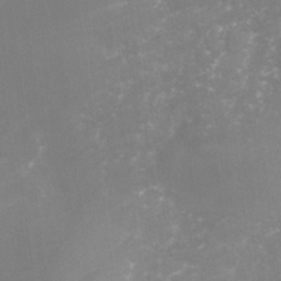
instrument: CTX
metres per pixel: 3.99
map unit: Nhu
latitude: -29.3699
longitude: -64.1578
